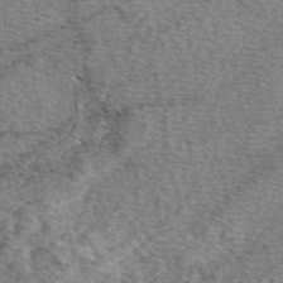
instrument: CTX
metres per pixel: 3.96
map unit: eAb
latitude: 50.5545
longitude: 115.0864
